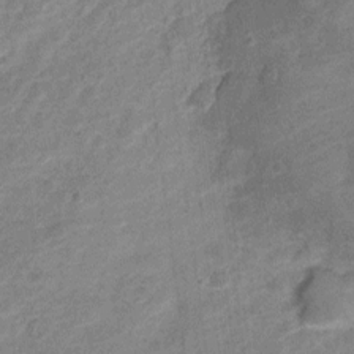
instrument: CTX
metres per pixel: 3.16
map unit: Nve
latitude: -18.3117
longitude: 108.4440
